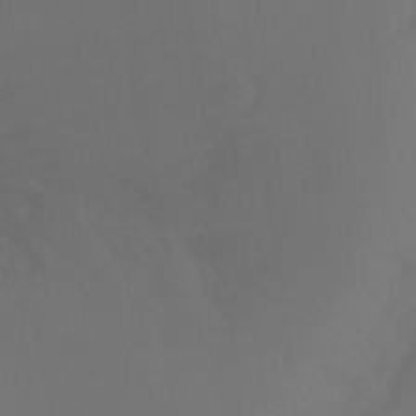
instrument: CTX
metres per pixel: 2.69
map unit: Ht
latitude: -15.0487
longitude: -43.2348
